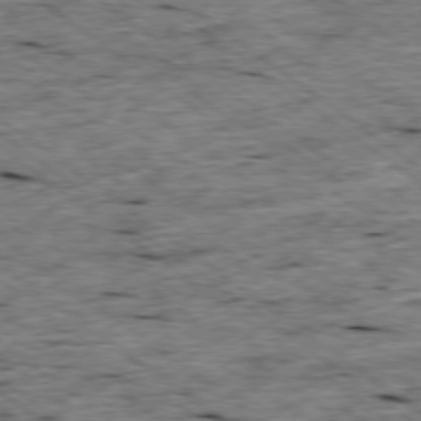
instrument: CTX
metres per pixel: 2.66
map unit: Ap
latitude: -78.8975
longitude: -87.8205
